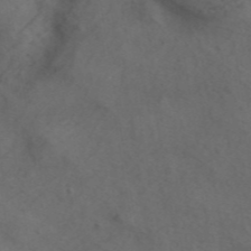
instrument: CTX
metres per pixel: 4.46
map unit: ANa
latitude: 44.1578
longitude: 28.9542
